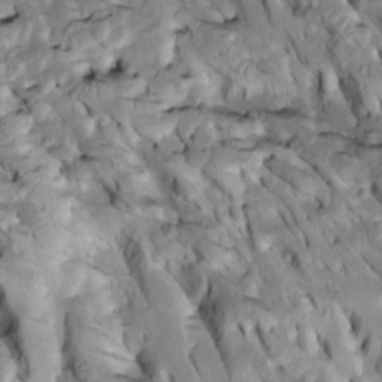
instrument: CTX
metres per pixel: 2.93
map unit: Htu
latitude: -2.5195
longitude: 149.4833
